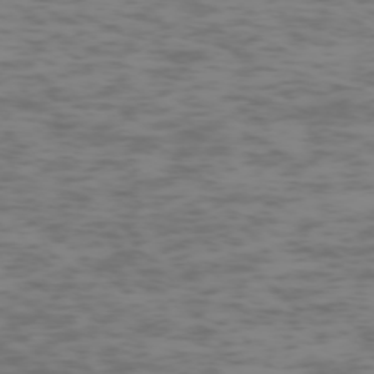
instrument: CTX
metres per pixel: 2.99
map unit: Hpe
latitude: -73.4643
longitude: 7.0297
